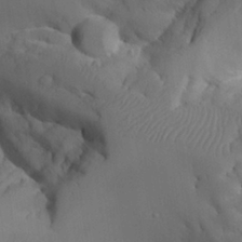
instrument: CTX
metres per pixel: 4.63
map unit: Aa
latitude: 25.4993
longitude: -128.0255
